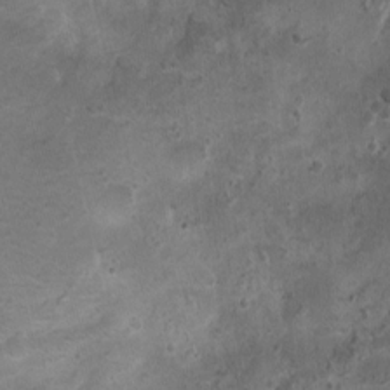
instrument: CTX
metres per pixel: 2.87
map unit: Nhu
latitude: 0.9702
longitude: -15.7261
